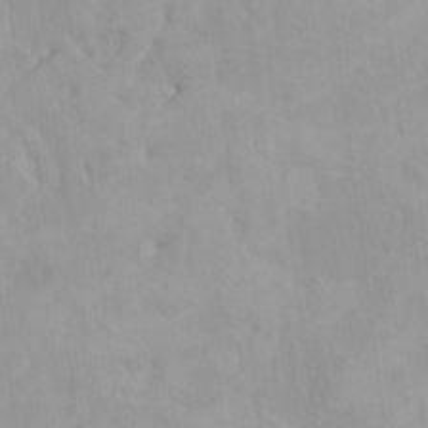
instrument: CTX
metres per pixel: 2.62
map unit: HNhu
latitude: 4.4412
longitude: 4.5951
